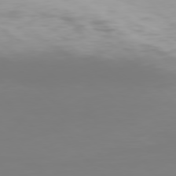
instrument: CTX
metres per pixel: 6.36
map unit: Hpe
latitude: 77.1025
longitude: -162.2145
